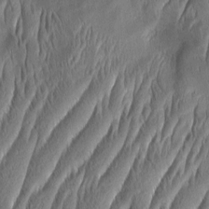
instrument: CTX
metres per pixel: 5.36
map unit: Aa
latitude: 8.1011
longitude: -130.5546
